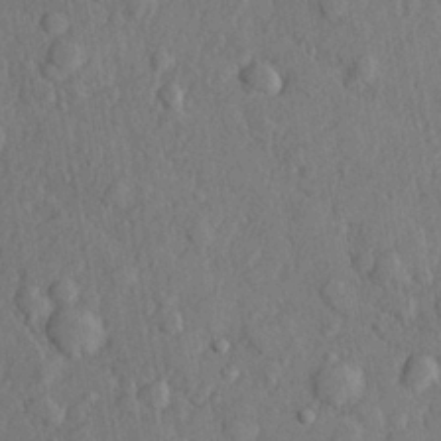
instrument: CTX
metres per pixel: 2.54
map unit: lHvf
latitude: 22.4034
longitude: 143.8989
